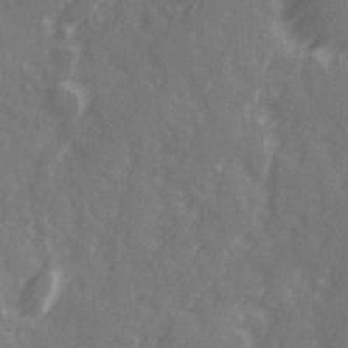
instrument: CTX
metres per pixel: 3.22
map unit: Ave
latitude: 20.3845
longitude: -131.6127
